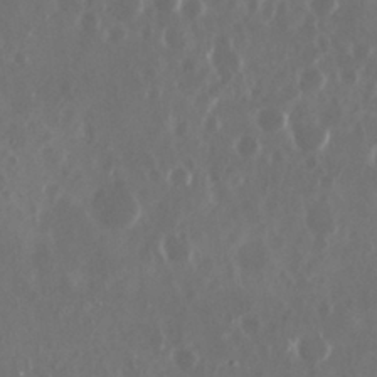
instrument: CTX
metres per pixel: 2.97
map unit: Nhu
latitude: 29.4615
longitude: -58.0822
